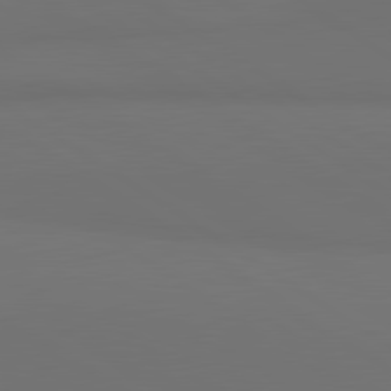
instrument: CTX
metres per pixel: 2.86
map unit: lApd
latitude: 81.2915
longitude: 153.3509
